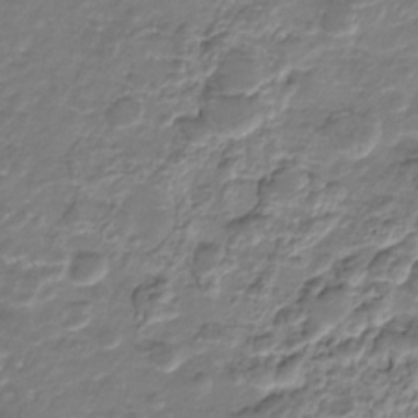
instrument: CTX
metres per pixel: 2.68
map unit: HNhu
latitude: -21.6155
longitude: 84.8219
